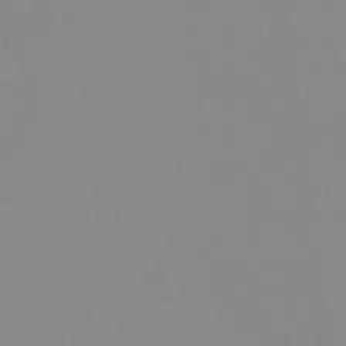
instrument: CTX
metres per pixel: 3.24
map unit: Ht
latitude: -13.5966
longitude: -58.7435
